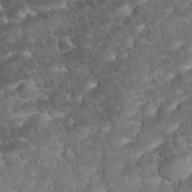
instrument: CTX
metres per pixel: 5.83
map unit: eHh
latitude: 33.4993
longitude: -64.7624
